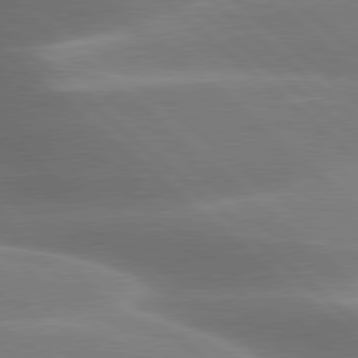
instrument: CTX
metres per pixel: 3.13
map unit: lApd
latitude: 79.5560
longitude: -116.5924
